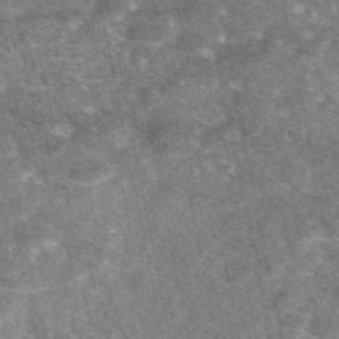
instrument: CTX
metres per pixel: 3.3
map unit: eAb
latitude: 47.4427
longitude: 118.1228
